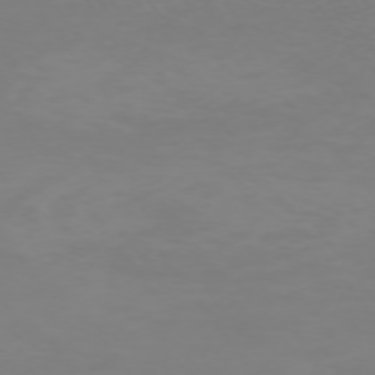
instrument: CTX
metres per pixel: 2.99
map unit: Ap
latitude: -74.6141
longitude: -81.4804
